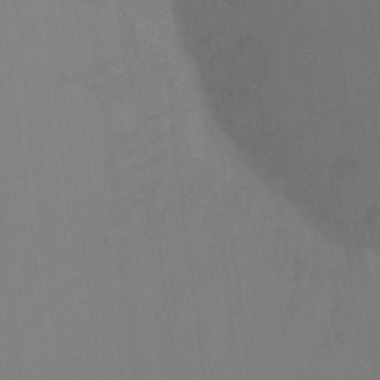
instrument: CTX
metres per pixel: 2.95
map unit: Ht
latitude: -14.7275
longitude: -48.9514
